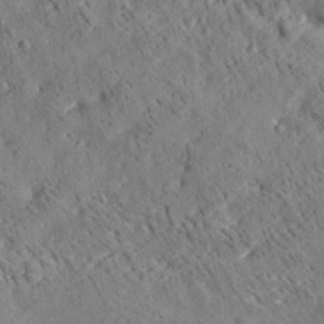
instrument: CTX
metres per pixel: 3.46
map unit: lAa
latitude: 19.9339
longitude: -140.0444
